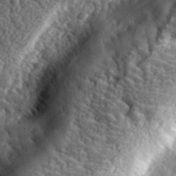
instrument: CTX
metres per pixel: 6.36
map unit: eHh
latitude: 35.6505
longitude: -80.4034
